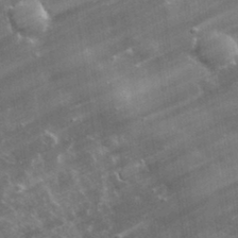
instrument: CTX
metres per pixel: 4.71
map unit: lHvf
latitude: 32.9703
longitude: -91.4993
